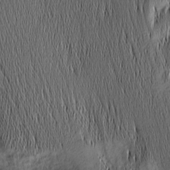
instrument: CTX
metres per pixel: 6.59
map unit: Nhu
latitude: -5.8422
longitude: -152.8380
